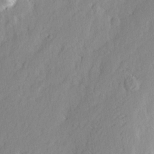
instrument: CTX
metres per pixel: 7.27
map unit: eHh
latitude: 2.8002
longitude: -77.4804
